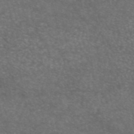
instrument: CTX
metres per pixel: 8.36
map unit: eAb
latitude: 46.5168
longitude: 120.5007
